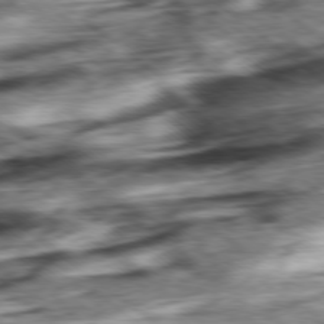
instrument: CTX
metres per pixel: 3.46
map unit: Ap
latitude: -79.0675
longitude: -76.5734
